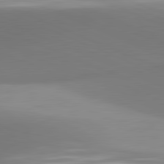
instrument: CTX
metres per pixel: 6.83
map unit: lApd
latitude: 81.6694
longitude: 142.7841
